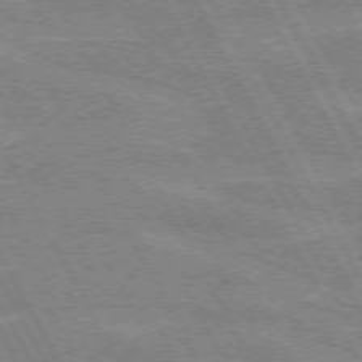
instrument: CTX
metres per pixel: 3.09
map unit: lApd
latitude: 72.0255
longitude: -54.9325
